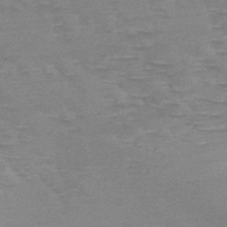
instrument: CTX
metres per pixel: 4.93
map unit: HNb
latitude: -48.8786
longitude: -48.9325
